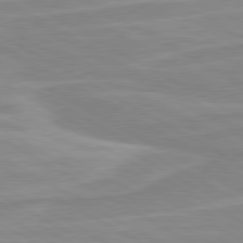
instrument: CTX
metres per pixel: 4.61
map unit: lApd
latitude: 80.4412
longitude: 171.5210
